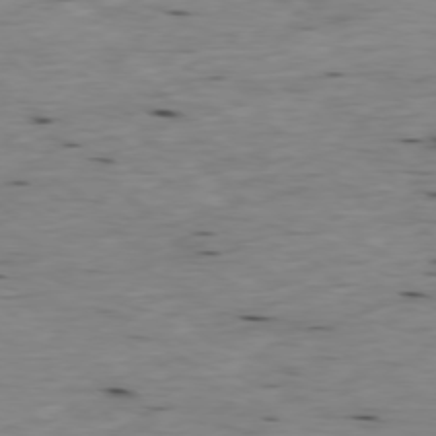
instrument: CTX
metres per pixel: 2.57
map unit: Ap
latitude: -77.7478
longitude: -89.3293
